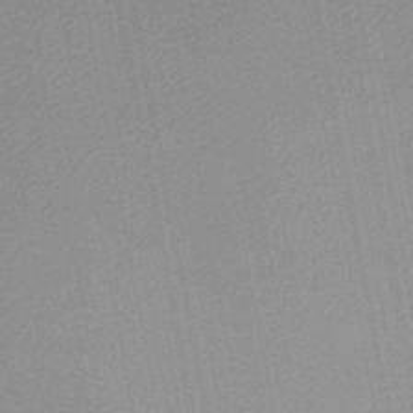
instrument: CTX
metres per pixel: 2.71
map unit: lHb
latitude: -48.1228
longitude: 66.8030
